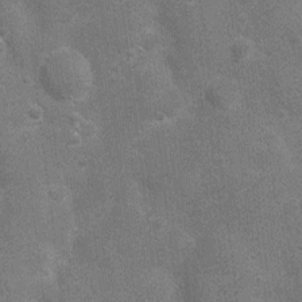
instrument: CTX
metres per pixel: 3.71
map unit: Nhu
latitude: 4.7246
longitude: -25.5938
